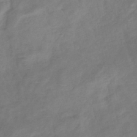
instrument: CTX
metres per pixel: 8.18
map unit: eHb
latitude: -38.3306
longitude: 76.5574
